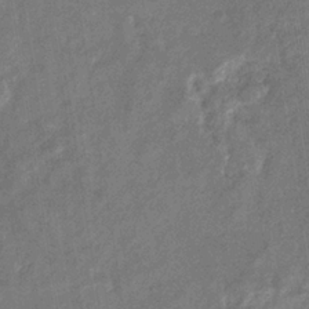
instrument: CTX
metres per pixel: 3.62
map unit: eHb
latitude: -34.7274
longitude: 74.9164
